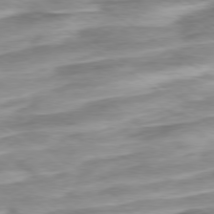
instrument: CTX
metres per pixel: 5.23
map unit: Hpe
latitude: -79.1431
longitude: -17.4237
